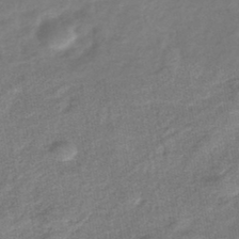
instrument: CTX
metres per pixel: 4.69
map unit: lHb
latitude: -41.8233
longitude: 79.1809
